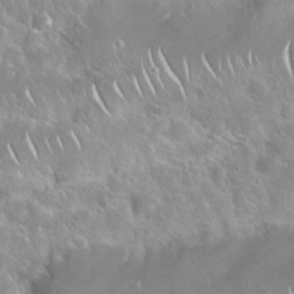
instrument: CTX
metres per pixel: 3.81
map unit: Nhu
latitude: 24.5545
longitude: -60.6679
